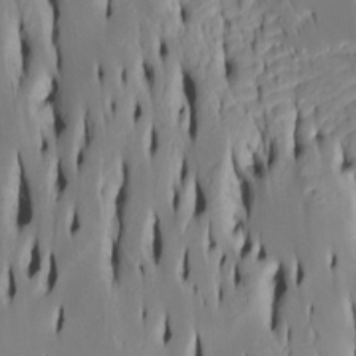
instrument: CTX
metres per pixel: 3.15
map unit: Htu
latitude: -5.0486
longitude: 151.9367
